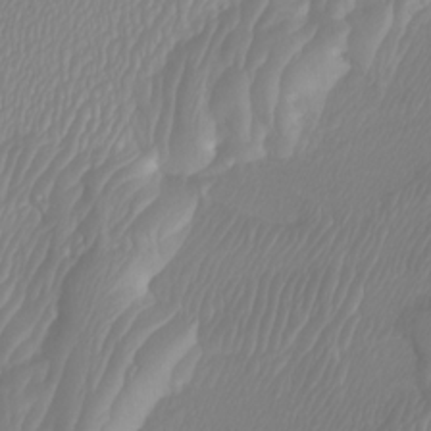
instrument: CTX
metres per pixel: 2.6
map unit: Htu
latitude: -5.8800
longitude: -73.3860
